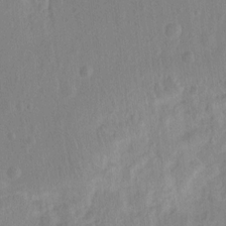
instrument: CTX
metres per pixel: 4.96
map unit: Hto
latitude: -12.5574
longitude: -39.3293
